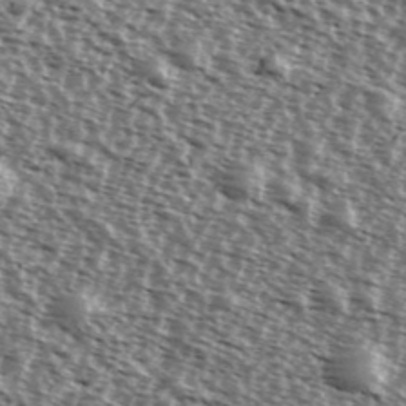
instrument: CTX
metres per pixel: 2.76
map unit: Ave
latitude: 37.9906
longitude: -112.2144
